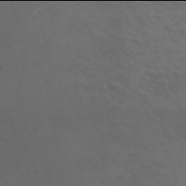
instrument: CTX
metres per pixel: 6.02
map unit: ANa
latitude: 49.9906
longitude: -71.3859
